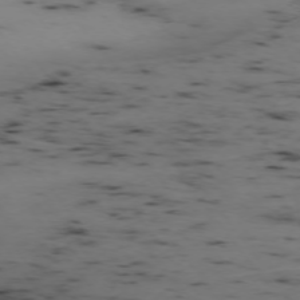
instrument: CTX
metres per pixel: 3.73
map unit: Hpe
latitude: -74.1984
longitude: 2.9919
